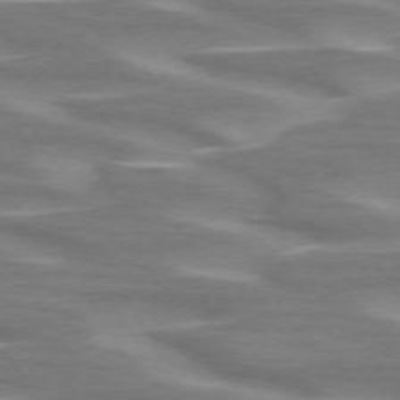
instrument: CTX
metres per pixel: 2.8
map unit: lApd
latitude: 72.0633
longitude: -50.2333
